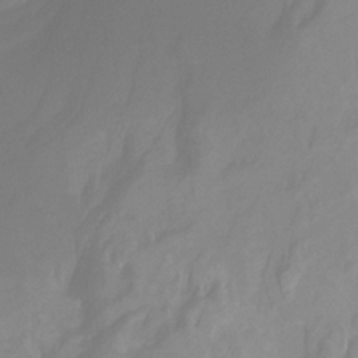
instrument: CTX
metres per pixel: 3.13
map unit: HNhu
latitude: -29.1431
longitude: 67.7478
